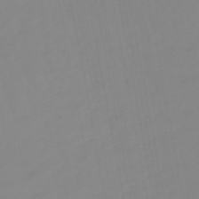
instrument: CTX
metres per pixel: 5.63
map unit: eHb
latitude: -48.7086
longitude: 85.0297
